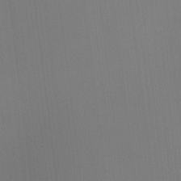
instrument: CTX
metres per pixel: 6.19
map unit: HNhu
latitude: 9.2348
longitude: 15.5588
